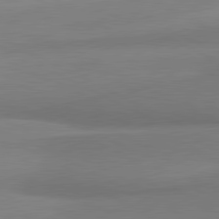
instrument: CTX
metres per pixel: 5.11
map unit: lApd
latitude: 80.9892
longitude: 167.3510
